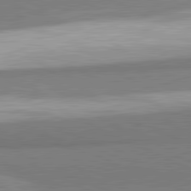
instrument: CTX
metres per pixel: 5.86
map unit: lApd
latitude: 81.7261
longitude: 162.4629
